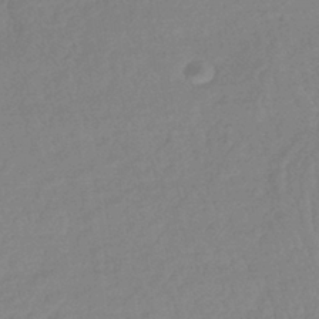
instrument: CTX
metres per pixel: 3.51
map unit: lHb
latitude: -36.1794
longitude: 69.2376
